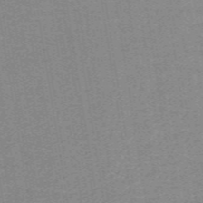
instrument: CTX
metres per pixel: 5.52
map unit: lHb
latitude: -40.4440
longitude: 53.8989
